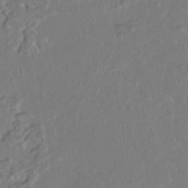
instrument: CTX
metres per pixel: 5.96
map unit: HNhu
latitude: -41.6911
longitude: 108.0472
